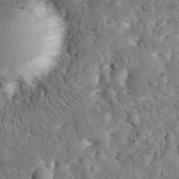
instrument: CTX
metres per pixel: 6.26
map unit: eHh
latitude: 33.4426
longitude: -65.4615
